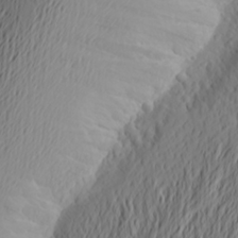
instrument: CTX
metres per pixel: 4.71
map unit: Aa
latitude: 25.1025
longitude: -146.2523
